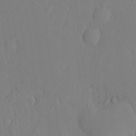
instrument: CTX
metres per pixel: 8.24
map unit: eHh
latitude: 5.0458
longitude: -72.8758
